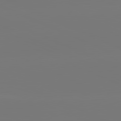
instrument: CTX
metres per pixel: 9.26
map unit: lApd
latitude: 81.3293
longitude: -149.8583
